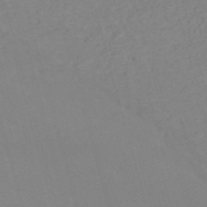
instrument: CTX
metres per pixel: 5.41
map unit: HNb
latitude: -54.1039
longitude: -49.5749
